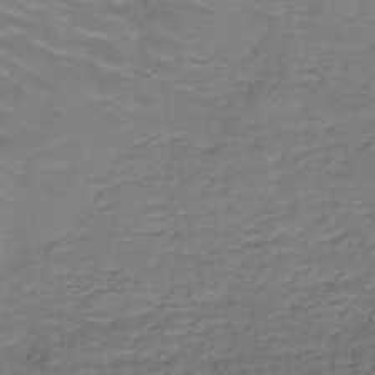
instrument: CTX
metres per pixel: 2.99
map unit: HNb
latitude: -50.1228
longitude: -48.0255
